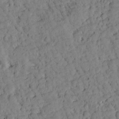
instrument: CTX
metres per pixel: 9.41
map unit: Htu
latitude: -3.7099
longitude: 173.8044
